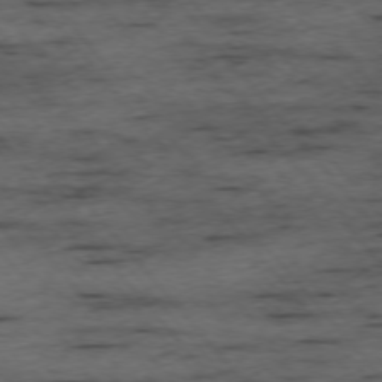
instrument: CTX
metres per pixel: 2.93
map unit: Ap
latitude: -75.9367
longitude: -90.4979
